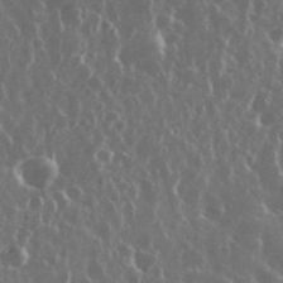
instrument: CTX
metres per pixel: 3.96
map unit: eHh
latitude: 35.1970
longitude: -58.3089
